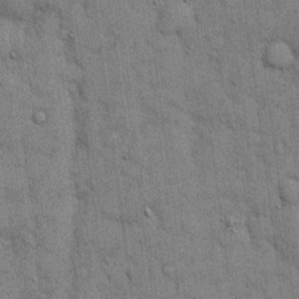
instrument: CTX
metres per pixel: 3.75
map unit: eHh
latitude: 15.7639
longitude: -62.8947
